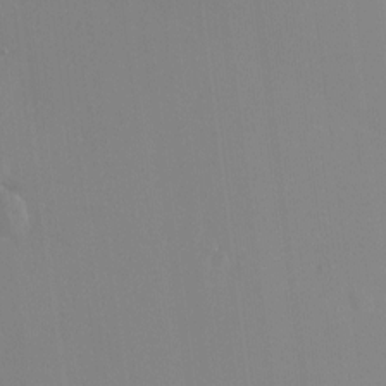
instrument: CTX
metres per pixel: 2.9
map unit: HNhu
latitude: 3.4615
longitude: 6.8975
